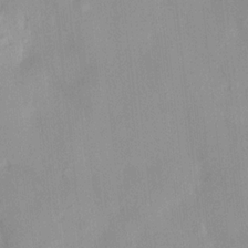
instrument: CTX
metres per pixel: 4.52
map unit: HNhu
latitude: 14.4790
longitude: 12.8597
